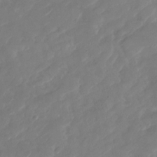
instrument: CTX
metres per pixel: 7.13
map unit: Nhu
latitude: -29.2376
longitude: -71.8772
